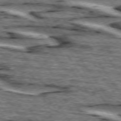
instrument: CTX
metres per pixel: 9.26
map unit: lApd
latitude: 74.5924
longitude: -72.7813
